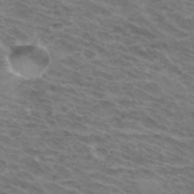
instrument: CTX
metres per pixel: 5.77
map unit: Hto
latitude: 33.5560
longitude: -43.8394
